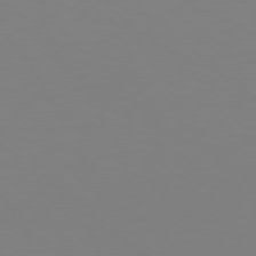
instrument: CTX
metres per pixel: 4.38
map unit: Hpe
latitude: 77.7827
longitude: -174.4979
